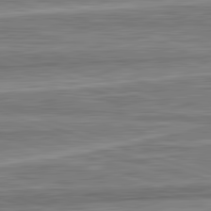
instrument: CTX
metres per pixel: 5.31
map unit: lApd
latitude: 82.8946
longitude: 167.1809
